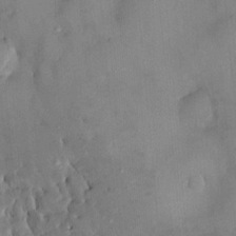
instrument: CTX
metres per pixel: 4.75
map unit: HNhu
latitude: 6.4223
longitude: -0.0822
